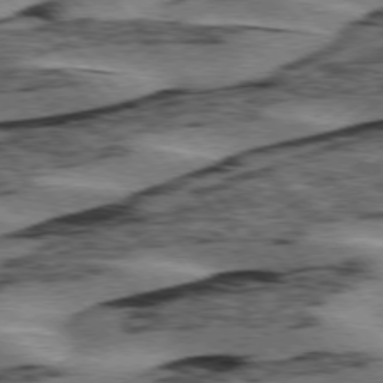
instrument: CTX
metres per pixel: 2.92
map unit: lApd
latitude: 76.1200
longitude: -78.1200
